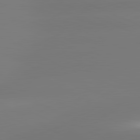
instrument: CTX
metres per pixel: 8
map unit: lApd
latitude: 81.5560
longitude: -165.6316
